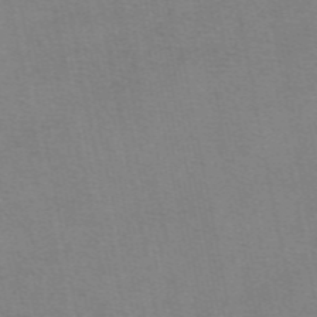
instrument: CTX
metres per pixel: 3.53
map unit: eAb
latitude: 49.7450
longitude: 104.8786
